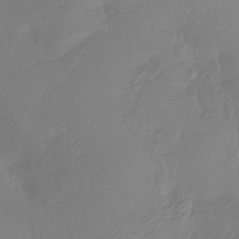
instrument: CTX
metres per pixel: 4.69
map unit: Htu
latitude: -13.9367
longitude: -47.3293
